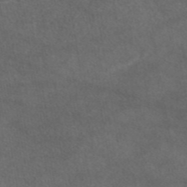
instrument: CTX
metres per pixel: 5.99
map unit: eAb
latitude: 45.4426
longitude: 114.8786
